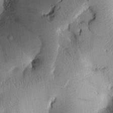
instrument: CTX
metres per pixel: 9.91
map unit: Htu
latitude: 2.2522
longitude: 177.1242
